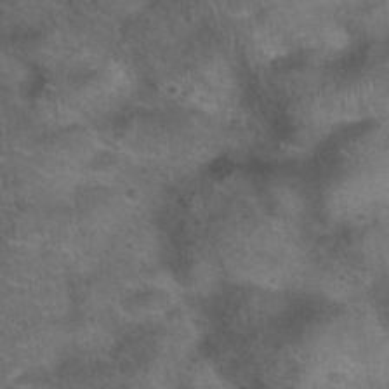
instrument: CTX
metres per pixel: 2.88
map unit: Nhu
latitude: 28.6868
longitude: -49.7261
